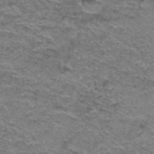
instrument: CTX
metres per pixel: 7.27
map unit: Hto
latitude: 37.0081
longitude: -42.6113
